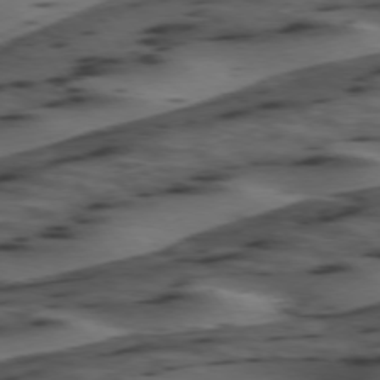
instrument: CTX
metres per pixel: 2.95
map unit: lApd
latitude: 74.5735
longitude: -71.1403
